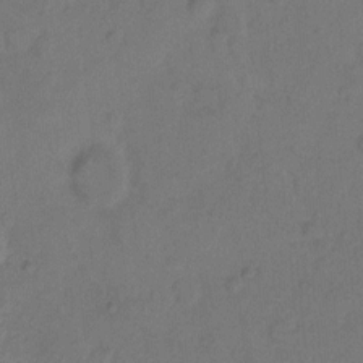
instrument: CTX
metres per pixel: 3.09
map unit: Hto
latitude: 7.3671
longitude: -61.7071
